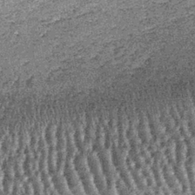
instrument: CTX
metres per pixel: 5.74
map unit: lHb
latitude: -39.4076
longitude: 67.1054
